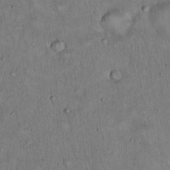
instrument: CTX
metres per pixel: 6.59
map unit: Hto
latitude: 15.8773
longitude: -59.8017
